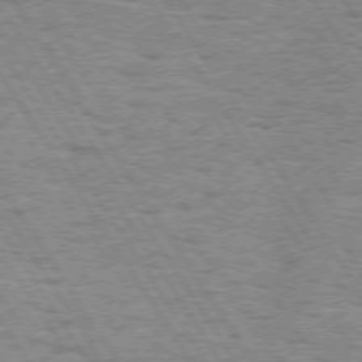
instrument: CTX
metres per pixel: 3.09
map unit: Hpe
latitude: 73.7450
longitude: -133.7639
